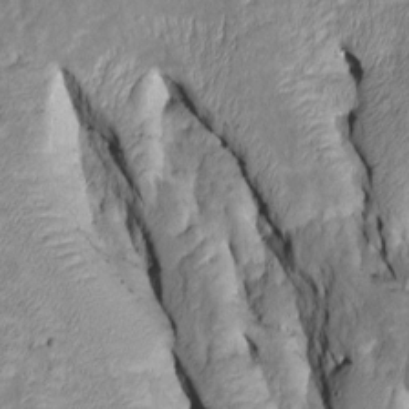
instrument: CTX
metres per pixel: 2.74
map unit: Htu
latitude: -6.7085
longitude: 144.6519
